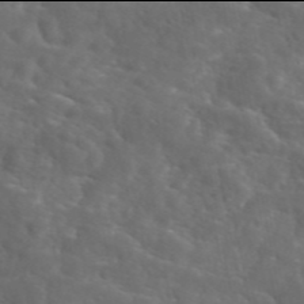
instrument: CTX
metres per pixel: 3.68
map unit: eAb
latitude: 45.9906
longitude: 125.3699
